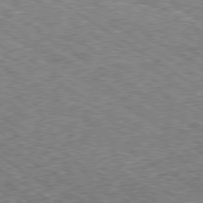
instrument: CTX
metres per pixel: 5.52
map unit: Ap
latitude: -80.0850
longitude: -51.8583
